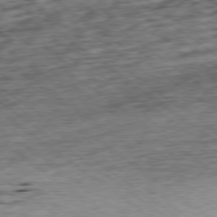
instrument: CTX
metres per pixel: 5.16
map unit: Ap
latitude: -79.2754
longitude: -76.0444
